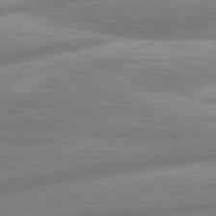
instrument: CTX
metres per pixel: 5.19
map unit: lApd
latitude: 80.7813
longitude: -167.5182
